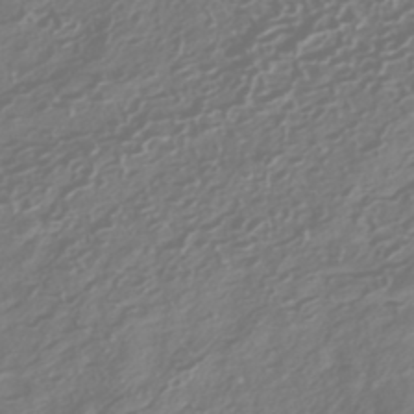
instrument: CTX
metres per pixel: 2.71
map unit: HNhu
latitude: -42.4062
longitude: 106.2551
